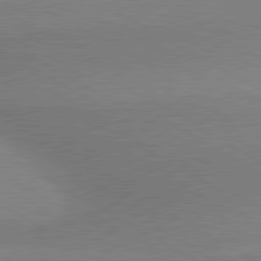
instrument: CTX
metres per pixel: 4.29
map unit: lApd
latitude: 80.3656
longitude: 166.1795
